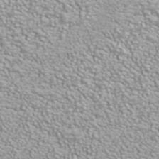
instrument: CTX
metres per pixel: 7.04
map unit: ANa
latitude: 40.1766
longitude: 21.3509
